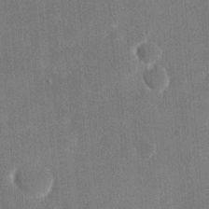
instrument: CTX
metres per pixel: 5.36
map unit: eHh
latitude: 19.7827
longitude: -68.1956
